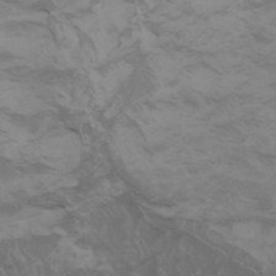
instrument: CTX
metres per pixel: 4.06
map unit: Nhu
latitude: -5.6155
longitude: -79.4616
